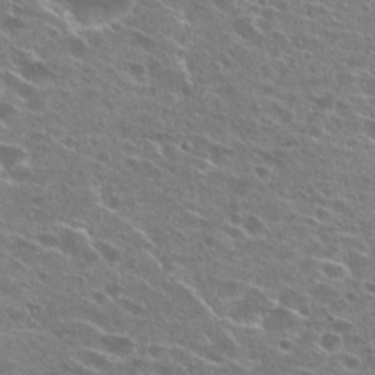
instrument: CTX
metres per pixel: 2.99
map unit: Hto
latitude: 26.2145
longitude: -45.8961
